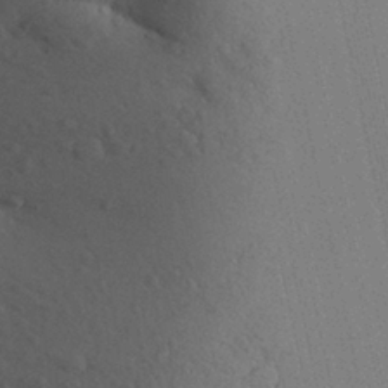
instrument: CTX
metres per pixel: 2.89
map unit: Aa
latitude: 29.1025
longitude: -147.7828
